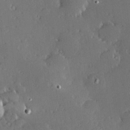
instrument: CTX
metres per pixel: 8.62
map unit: Hve
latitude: 27.4993
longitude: -93.8205
